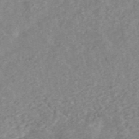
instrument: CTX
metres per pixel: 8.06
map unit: ANa
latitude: 45.0269
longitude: 24.5763
